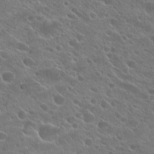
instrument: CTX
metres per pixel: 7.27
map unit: Hto
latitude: 24.8757
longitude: -45.1970
